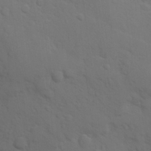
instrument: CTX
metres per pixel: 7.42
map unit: Hve
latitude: 25.2725
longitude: 148.1795
